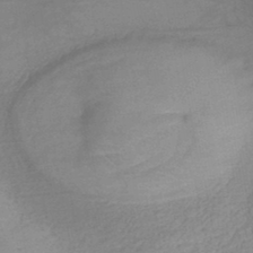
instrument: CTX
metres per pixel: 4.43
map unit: lHb
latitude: -44.3684
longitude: 71.7667
